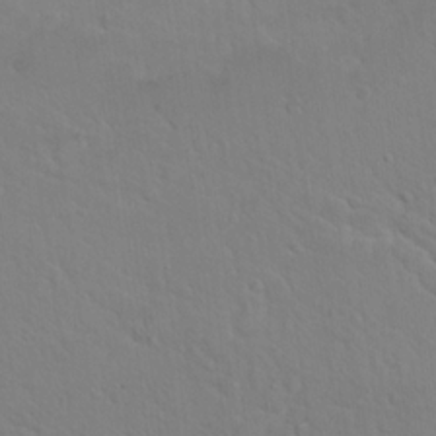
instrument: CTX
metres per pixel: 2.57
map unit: Nhu
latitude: 17.6127
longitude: -33.8016
